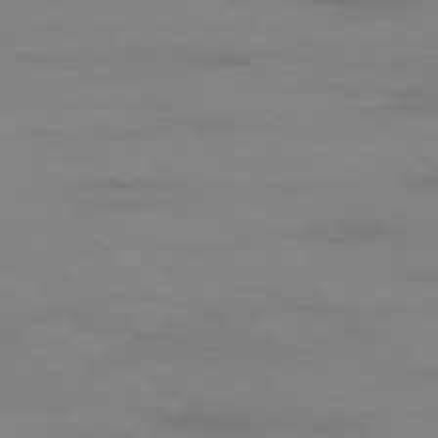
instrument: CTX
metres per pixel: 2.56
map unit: Ap
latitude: -78.1416
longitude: -93.2726
